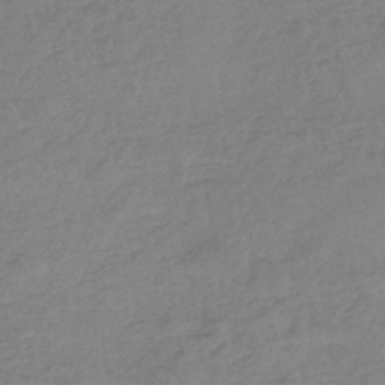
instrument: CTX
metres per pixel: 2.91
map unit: eHh
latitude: -44.6519
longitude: -29.3859
